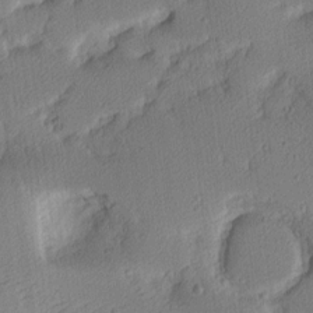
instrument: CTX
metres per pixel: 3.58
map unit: Hve
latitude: 2.7813
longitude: -121.3671
